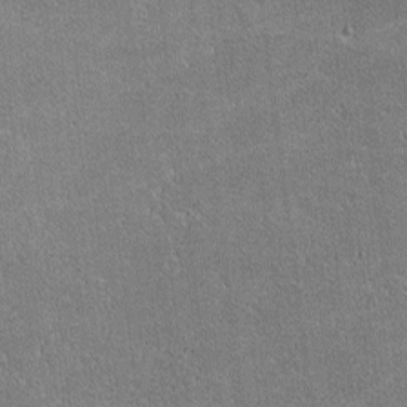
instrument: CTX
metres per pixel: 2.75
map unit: lHvf
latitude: -11.3888
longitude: -104.8758
